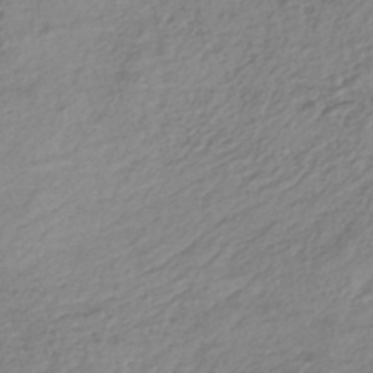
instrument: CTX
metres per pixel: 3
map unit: lHb
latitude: -38.3684
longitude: 68.1038
